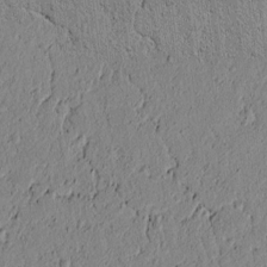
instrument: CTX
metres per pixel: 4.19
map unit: lAvf
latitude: 5.4993
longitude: 165.1431
